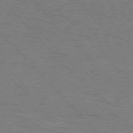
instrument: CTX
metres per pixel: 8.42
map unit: Hpe
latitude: 76.6112
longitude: -161.1592
